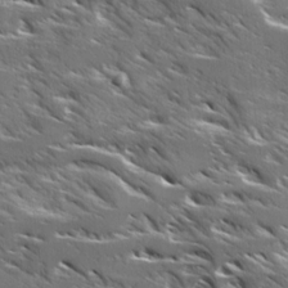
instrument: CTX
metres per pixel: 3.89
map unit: Ave
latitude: 17.3293
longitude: -129.7261
